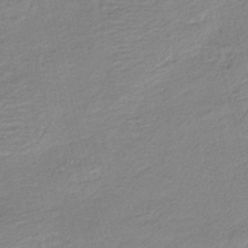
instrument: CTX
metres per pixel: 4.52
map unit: HNb
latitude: -41.4265
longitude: 50.5763
